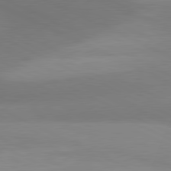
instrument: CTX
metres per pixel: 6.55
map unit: lApd
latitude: 81.0080
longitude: 133.8045
